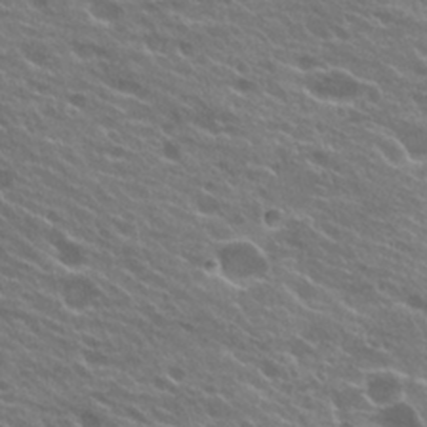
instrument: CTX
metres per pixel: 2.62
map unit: Hto
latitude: 24.8191
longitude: -37.6694
